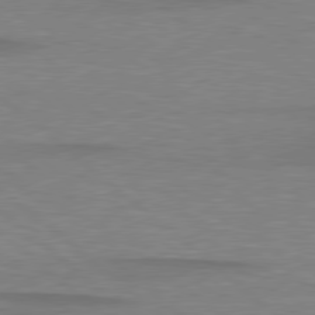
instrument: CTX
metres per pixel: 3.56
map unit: lApd
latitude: 79.1403
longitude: -88.4223
